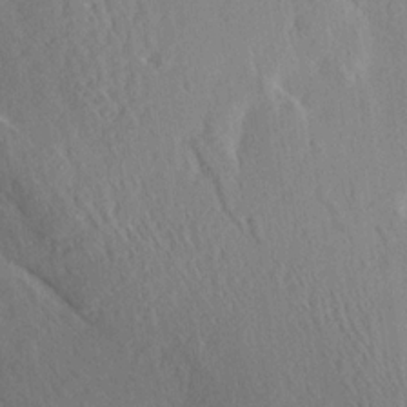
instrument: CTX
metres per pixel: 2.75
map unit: Aa
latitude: 12.8002
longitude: -143.6505
